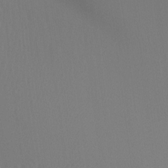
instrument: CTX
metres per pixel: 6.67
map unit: Ht
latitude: -16.4251
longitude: -47.5938
